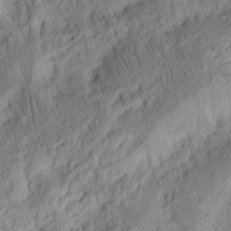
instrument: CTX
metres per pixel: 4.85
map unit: Ht
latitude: 11.7450
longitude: -74.8758
